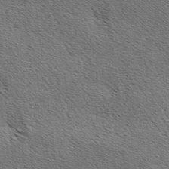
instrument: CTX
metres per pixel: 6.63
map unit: lAa
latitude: -3.8989
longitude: -121.8017
